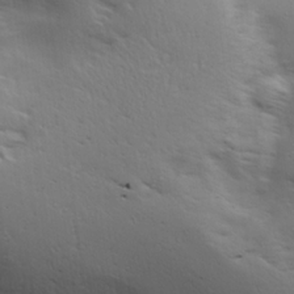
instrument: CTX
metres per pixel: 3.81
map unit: lAa
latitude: 18.7246
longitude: -138.3278
